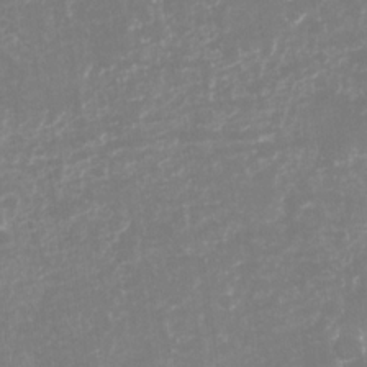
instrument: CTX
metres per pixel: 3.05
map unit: Nhu
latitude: -28.9542
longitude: -64.3089
